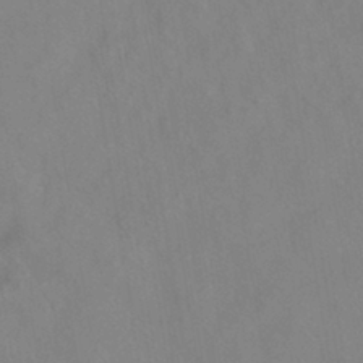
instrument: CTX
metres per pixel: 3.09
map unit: HNhu
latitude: -41.6344
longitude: 101.1998
